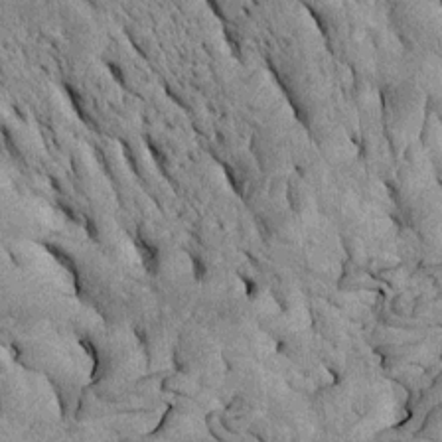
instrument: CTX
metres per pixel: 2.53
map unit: Htu
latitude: -2.5006
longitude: 151.7288
